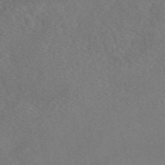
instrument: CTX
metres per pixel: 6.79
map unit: eAb
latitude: 48.7435
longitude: 108.4062
